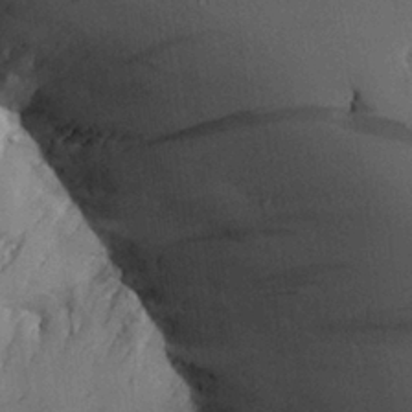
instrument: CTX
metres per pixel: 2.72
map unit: Aa
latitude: 26.6113
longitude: -134.0633
